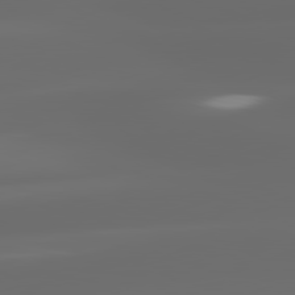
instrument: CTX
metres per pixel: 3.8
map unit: lApd
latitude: 81.2159
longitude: -144.0633
